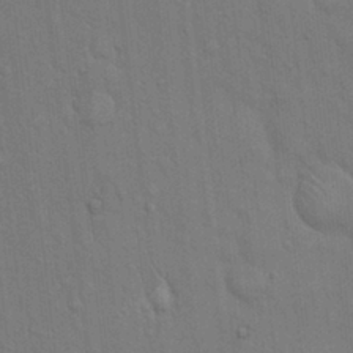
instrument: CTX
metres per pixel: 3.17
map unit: Hto
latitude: 15.0081
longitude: -57.7260
